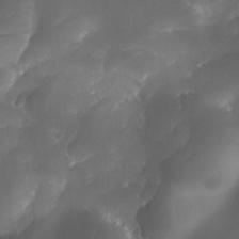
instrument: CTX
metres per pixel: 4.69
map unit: Ave
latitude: -10.0472
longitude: -122.3089
